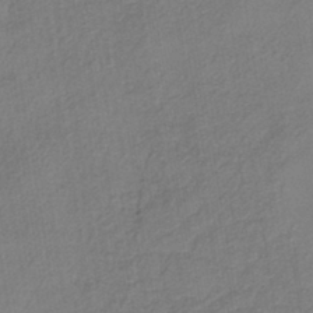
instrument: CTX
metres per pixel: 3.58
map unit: eHh
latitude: -41.3509
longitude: 119.4832
